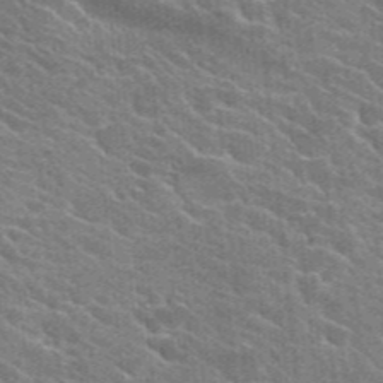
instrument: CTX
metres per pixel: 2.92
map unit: Hto
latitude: 24.4601
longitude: -36.6113
